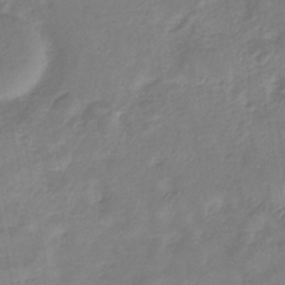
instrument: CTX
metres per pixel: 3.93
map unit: eHb
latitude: -37.7855
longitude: 76.6707
